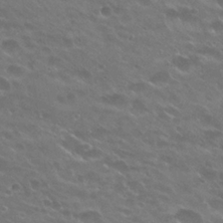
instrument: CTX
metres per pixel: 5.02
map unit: Hto
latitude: 24.8380
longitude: -37.3482
